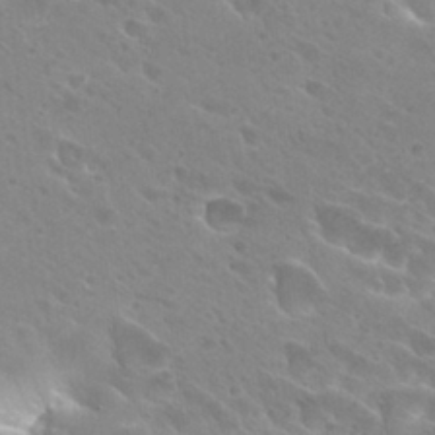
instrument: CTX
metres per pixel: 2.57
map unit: Hto
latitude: 27.7450
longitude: -39.9717
